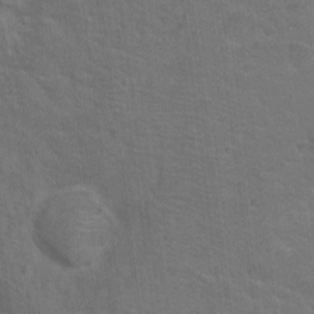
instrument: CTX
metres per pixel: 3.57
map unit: Nhu
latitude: 17.8017
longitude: -31.1215
